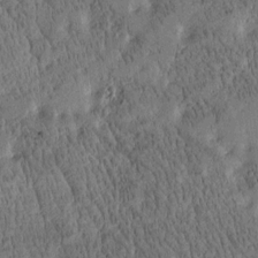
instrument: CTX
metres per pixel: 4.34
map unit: Htu
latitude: -4.0661
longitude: 175.0864
